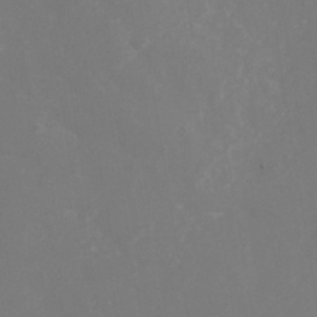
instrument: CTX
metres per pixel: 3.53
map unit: Nhe
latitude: -37.4454
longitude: -90.6490
